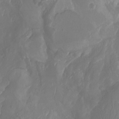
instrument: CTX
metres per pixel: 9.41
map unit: Aa
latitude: -8.1228
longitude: -78.6680
